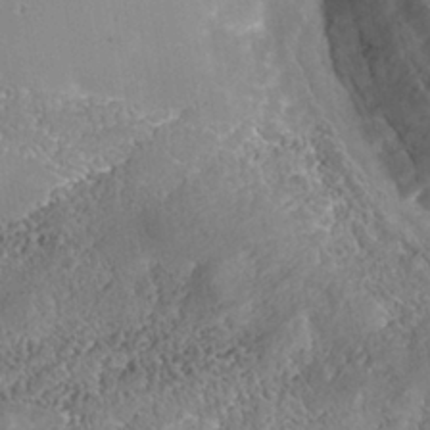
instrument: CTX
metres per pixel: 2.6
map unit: Nhe
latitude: -39.3888
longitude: -117.6505
